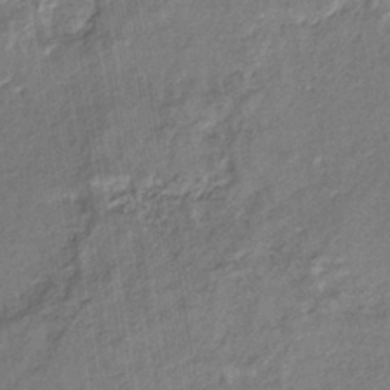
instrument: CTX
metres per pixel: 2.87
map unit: eHb
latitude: -35.7478
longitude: 76.6141
